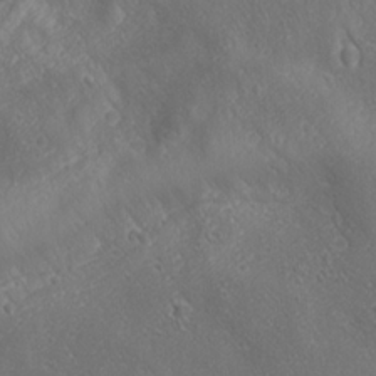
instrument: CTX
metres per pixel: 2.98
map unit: Ave
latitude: 21.3671
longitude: -137.6505
